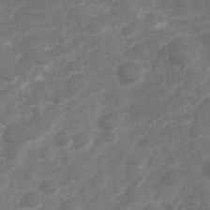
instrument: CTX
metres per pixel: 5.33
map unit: Hve
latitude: 32.6679
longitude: 151.7100
